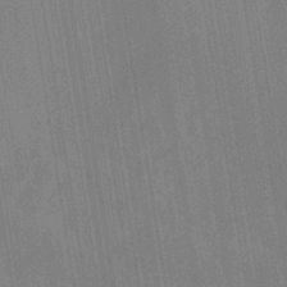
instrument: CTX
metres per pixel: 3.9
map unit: ANa
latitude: -38.1417
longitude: 96.0472
